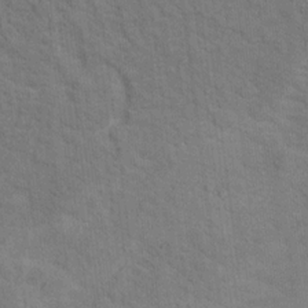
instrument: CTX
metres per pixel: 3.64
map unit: Hto
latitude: 15.2159
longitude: -38.0633
